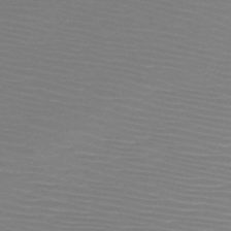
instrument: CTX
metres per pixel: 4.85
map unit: HNb
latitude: -47.3320
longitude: -43.4615
